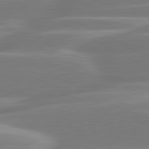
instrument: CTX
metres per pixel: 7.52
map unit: lApd
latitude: 80.9514
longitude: -129.0458
